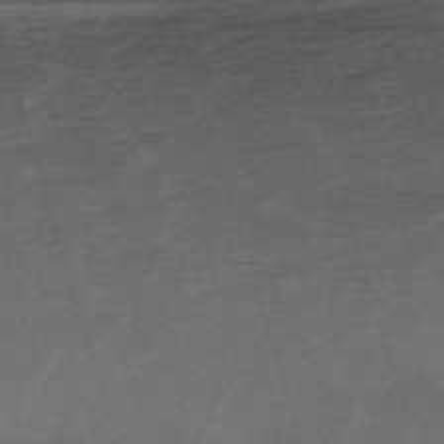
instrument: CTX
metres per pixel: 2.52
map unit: eHh
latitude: -62.3117
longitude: 53.7288
